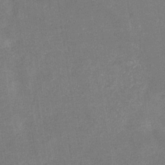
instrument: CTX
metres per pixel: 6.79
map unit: eHb
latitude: -33.5399
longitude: 73.0297
